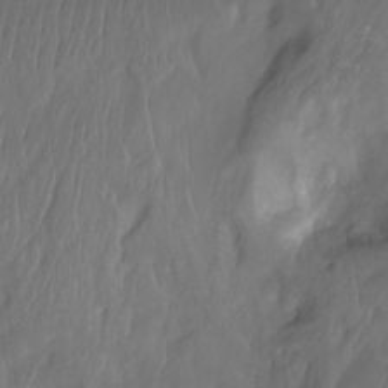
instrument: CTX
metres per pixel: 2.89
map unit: Nhu
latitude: -12.9920
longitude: -63.4805
